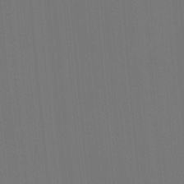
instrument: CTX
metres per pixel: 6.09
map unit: Ht
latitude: -4.8408
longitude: -27.1403
